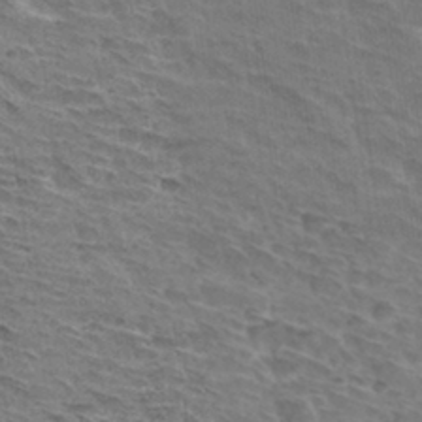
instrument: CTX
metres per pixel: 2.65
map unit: Hto
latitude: 33.0458
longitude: -44.4223
